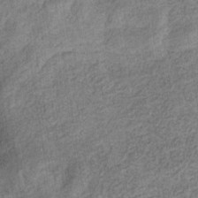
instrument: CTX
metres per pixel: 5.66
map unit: eHb
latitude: -34.1984
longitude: 77.6533
